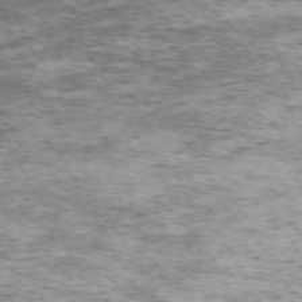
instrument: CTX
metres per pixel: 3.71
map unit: Hpe
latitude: -72.0283
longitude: 7.5777
